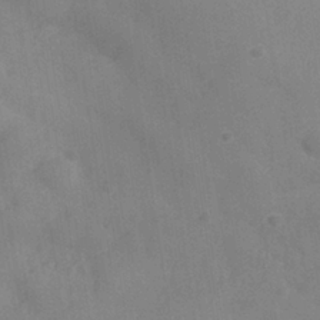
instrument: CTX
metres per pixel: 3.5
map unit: Nhe
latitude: -36.3117
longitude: -177.5371
